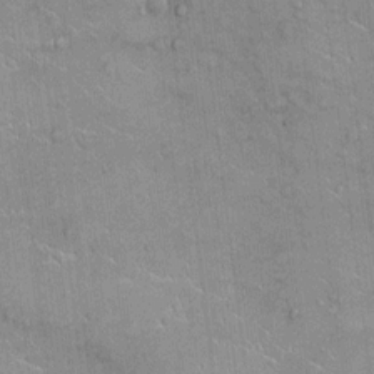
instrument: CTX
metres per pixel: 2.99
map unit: Ht
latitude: -3.9178
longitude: -13.5938
